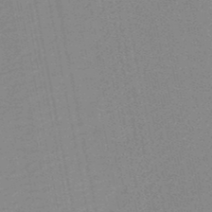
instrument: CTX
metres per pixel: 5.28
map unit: HNb
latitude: -48.1984
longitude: 58.8219
